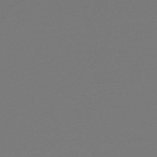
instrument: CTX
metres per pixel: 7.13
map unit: lHb
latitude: -47.1809
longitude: 65.8800
